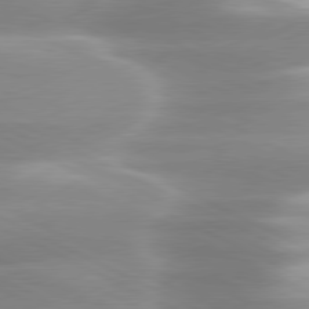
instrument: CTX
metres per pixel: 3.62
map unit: lApd
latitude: 79.9906
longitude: -120.4979
